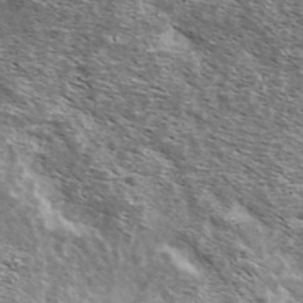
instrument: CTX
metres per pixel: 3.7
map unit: Ave
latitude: 38.4034
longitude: -108.5167
